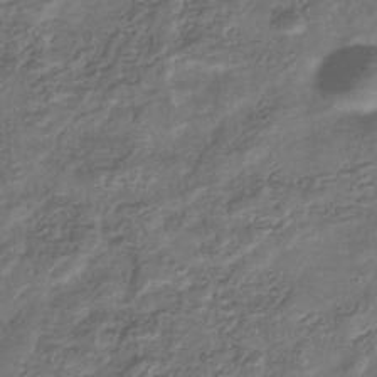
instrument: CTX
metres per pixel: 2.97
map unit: eHb
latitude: -34.5952
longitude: 79.8800
